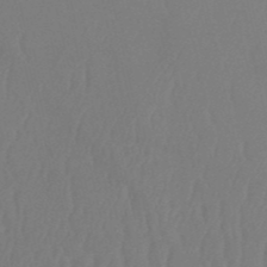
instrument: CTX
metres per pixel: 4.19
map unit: HNb
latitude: -52.1605
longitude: -50.4412
